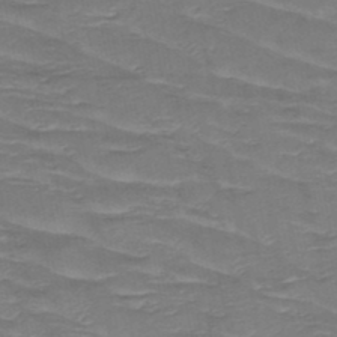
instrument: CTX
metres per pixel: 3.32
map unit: HNb
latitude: -49.0865
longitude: -51.9906
